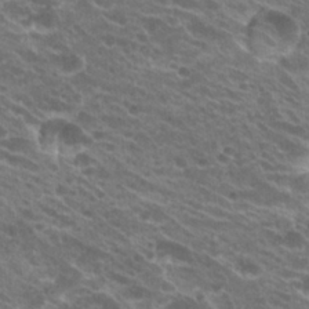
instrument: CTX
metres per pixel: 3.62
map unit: Hto
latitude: 23.7827
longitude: -40.5356
